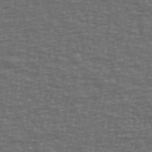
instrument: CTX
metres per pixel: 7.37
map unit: Ave
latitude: 39.9339
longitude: -114.1010
